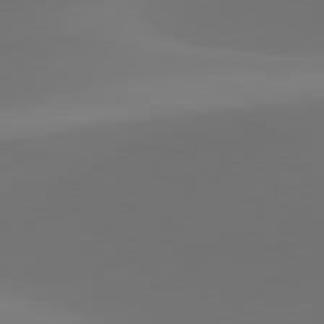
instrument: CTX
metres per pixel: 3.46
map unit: lApd
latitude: 81.4048
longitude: 128.4818
